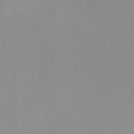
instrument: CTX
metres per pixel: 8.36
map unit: Nhu
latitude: -5.4265
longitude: -77.1025
